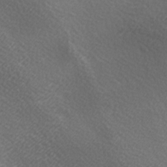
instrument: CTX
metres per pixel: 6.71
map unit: lAa
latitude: -6.0850
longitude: -121.9150
